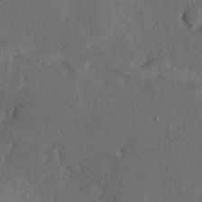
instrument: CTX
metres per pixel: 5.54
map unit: Hve
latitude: 25.2348
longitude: 144.9920
